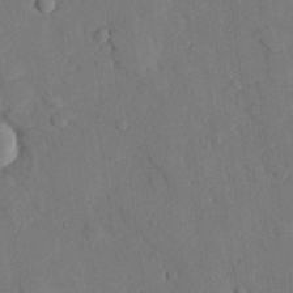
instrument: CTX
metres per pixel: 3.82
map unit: eHh
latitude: 27.0459
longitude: -80.1578
